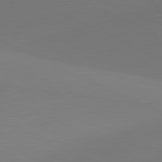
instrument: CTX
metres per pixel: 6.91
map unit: lApd
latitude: 81.7261
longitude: 129.5588
